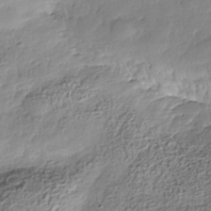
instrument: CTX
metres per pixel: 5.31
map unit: Nhe
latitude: -36.7463
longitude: -178.2145
